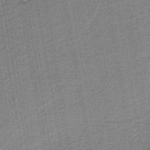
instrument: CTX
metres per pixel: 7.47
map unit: eAb
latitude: -39.4832
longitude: 52.6896
